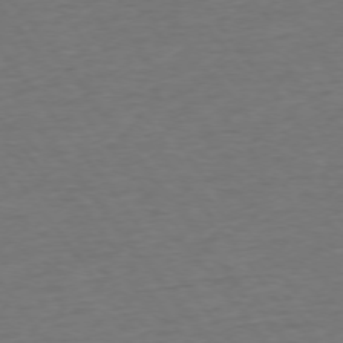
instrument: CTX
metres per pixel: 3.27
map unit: Ap
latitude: -75.4266
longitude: -89.5938
